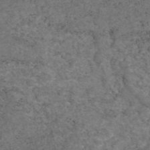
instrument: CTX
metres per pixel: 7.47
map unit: eAb
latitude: 47.5749
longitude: 116.1794
